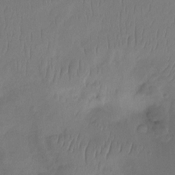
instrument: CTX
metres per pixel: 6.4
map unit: Ht
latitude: -15.2376
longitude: -49.0269
